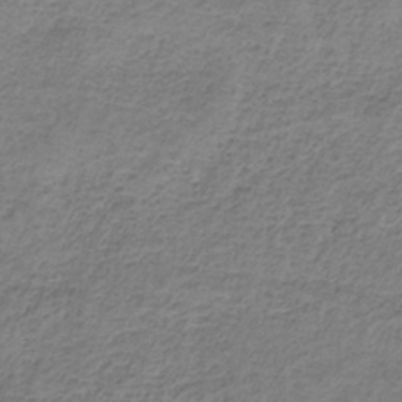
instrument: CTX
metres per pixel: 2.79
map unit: HNb
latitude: -34.4251
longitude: 56.3495
